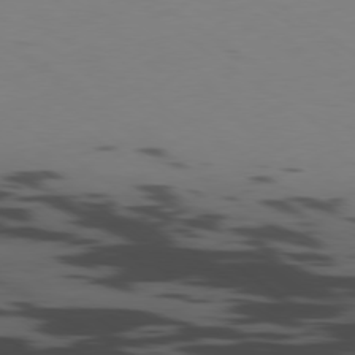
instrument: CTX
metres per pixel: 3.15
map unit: Ap
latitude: -79.5399
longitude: -62.6869
